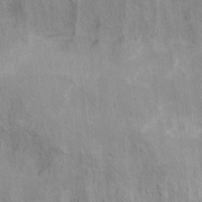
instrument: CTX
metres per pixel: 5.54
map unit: Ht
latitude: 5.4993
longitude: -36.9514
